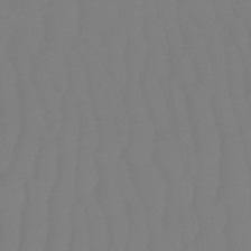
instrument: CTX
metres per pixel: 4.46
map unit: eHb
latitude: -50.9731
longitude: 74.1606
